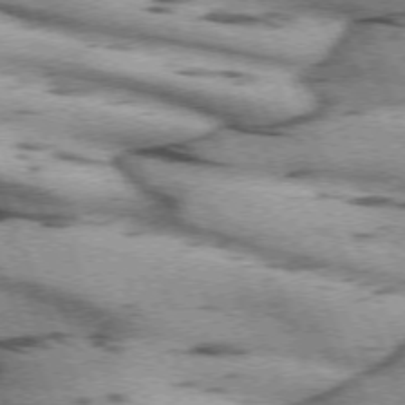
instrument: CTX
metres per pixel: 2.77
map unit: lApd
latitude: 72.2901
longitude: -53.5749
